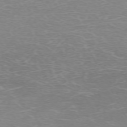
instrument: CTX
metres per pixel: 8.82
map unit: Hpe
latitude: -71.8234
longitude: 12.4440
